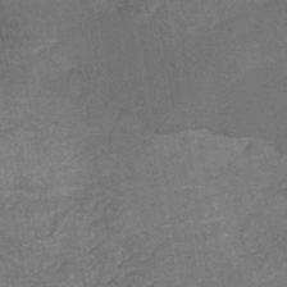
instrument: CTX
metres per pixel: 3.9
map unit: HNb
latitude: -44.9164
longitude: -37.4616
